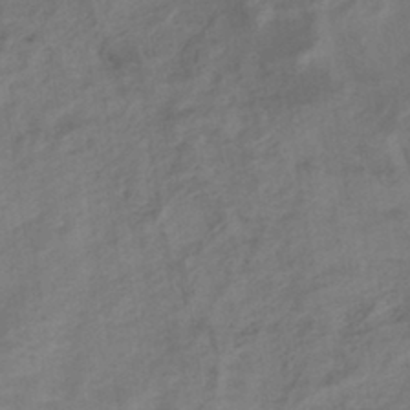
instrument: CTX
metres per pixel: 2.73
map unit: HNhu
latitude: -42.8596
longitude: 101.8611
